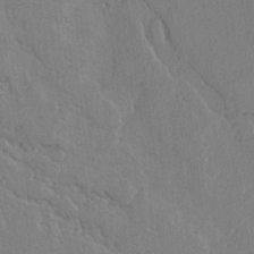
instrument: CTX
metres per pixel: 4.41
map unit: lAvf
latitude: -5.1431
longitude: -113.8394
